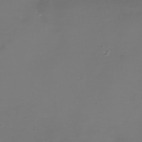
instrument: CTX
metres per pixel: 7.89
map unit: Nhe
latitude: -33.7478
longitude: -87.6883
